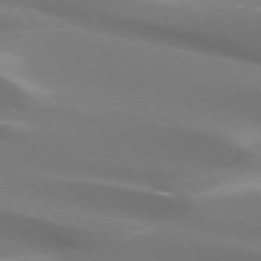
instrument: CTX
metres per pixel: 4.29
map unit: lApd
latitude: 73.8017
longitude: -50.4034
